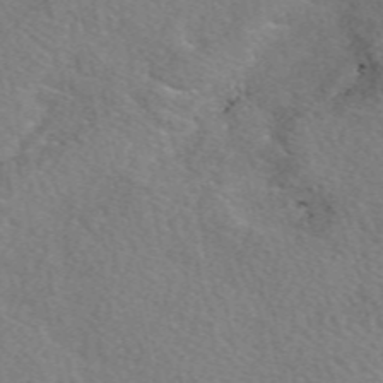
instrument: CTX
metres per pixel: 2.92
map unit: eAb
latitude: 50.2144
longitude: 113.2376
